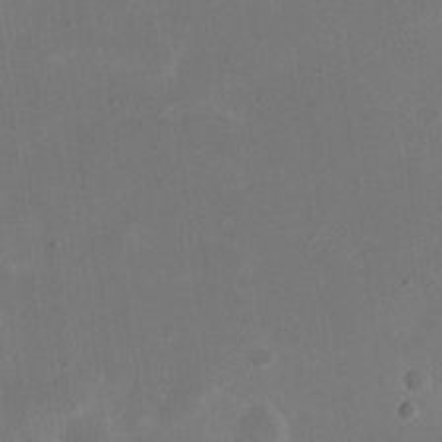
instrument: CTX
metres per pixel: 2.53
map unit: eHh
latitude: 20.3090
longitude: -70.8002
